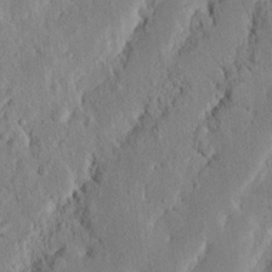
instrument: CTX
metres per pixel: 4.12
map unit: Nhu
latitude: 19.8394
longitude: -74.9892
